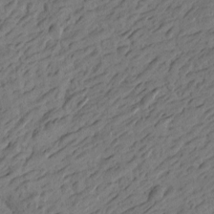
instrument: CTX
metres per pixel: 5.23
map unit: Htu
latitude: -3.8044
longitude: -176.2900
